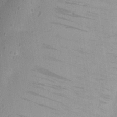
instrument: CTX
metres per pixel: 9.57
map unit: Nhu
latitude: 24.7813
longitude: -72.8569
